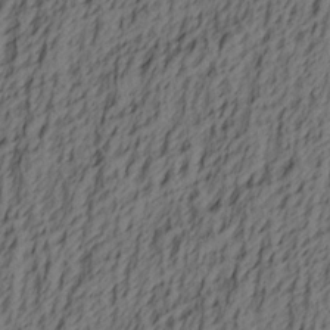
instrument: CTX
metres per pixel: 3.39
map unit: lAa
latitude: 4.3089
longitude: -114.2900
